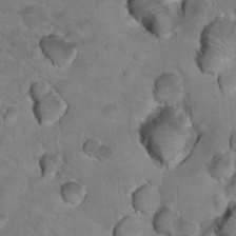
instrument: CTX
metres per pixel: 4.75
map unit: Hto
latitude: 19.0269
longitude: -33.1214
